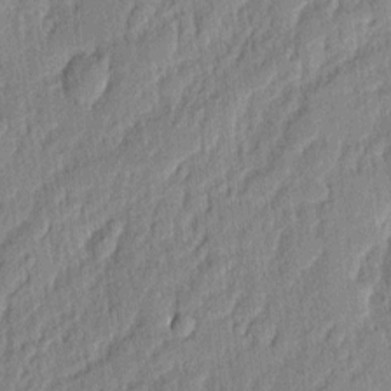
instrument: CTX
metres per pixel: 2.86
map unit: eHh
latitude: 4.9514
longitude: -76.8191
